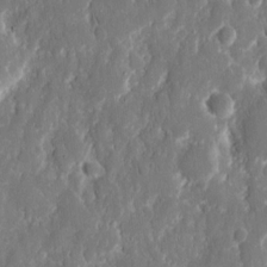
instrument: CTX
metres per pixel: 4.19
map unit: eHh
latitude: 12.7813
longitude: -72.3657
